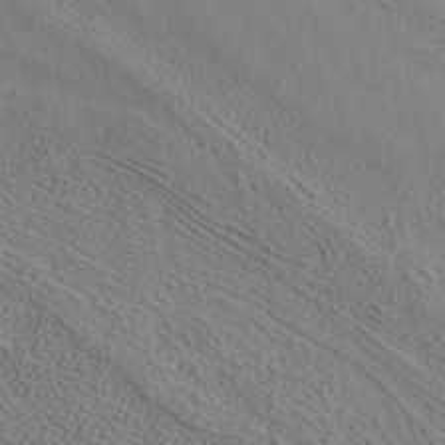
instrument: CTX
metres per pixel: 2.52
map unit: ANa
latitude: 38.8758
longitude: 20.5195
